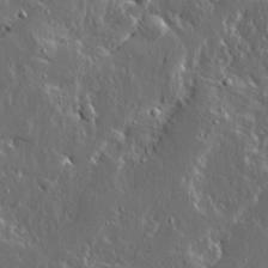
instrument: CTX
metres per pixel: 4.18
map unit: Ave
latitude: 14.8191
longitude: -138.3467
